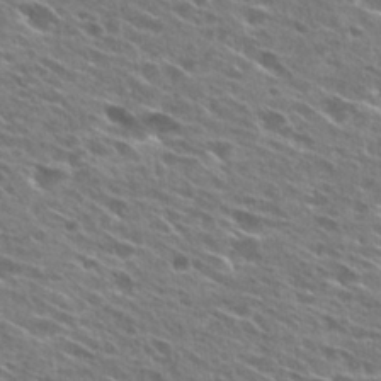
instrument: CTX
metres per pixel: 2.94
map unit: Hto
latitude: 27.2915
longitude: -44.4601
